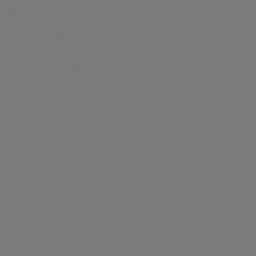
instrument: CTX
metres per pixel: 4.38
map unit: Hpe
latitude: 76.9324
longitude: -130.0255
